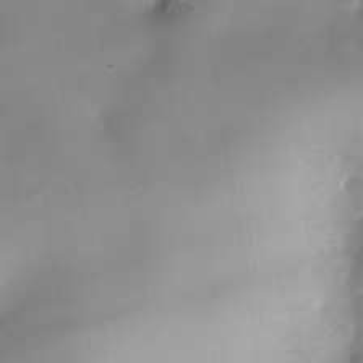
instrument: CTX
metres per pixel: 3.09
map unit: Nhe
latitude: -38.8408
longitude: -117.3104
